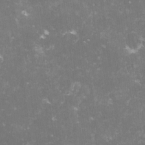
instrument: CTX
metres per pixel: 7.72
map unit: lHvf
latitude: -14.4629
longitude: -98.6868
